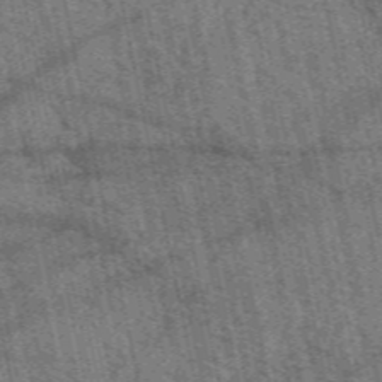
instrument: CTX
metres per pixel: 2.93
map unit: eAb
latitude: 50.9324
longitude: 114.5574
